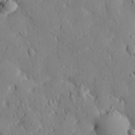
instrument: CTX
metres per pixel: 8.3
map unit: eHh
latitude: 28.0444
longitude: -77.5749
